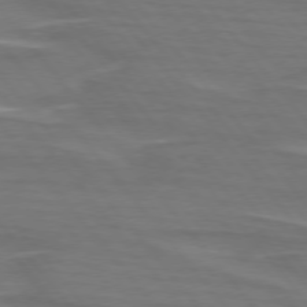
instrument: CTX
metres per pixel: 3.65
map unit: lApd
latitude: 75.3671
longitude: -80.5546
